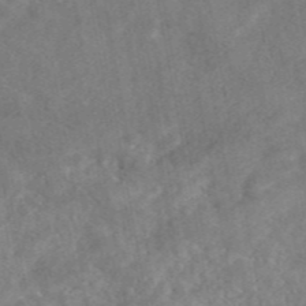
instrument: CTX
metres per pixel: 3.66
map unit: eAb
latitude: 46.6302
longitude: 127.9178
